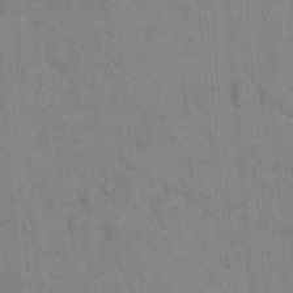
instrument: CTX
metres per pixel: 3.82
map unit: eHh
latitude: 18.3278
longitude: -64.1389
